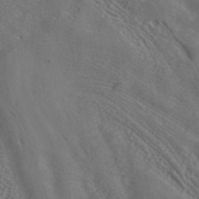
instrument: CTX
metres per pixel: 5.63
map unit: ANa
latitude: 37.4427
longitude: 24.6518
